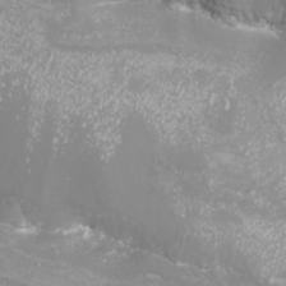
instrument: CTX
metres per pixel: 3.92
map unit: eHh
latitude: -7.4265
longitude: -77.1214
